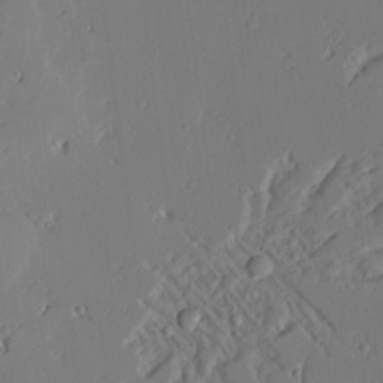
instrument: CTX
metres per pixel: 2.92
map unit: Aa
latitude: 14.9703
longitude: -140.4601
